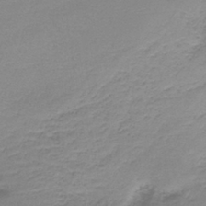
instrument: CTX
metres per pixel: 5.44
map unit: HNb
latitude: -36.2928
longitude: 56.5196
